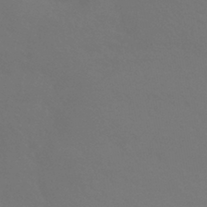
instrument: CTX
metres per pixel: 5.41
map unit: HNhu
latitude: -43.2375
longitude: 93.8233
